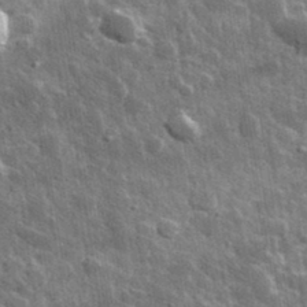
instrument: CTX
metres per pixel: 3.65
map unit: lHvf
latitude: 35.9906
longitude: -88.7813
